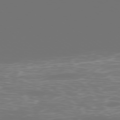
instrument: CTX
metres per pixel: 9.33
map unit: Ap
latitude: -78.8786
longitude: -60.5734
